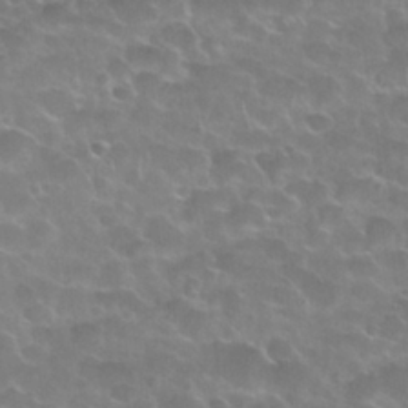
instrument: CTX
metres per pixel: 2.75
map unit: Nhu
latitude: 28.1955
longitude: -61.1781
